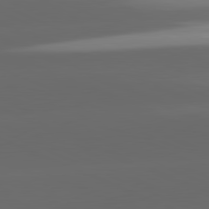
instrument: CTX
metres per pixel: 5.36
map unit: lApd
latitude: 81.5560
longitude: -147.3482
